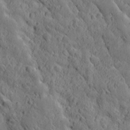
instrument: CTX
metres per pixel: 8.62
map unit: Ave
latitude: 12.4034
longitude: -105.0648
